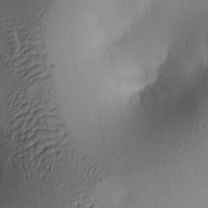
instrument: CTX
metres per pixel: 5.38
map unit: lAa
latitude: 4.8947
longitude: -112.4412
